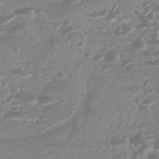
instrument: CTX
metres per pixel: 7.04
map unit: HNhu
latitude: -44.0661
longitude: 92.6707
